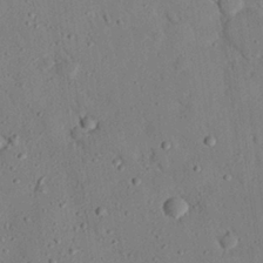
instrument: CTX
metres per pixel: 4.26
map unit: eHh
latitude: 26.2901
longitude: -79.6505
